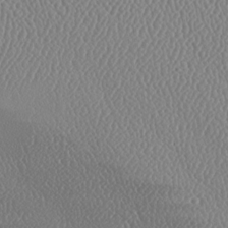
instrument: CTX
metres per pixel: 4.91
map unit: lAa
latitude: -9.1431
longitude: -128.4601
